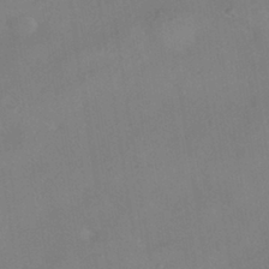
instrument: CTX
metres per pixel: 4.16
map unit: HNhu
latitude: -40.6518
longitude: 101.5588
